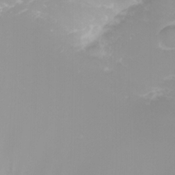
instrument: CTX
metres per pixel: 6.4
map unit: Nhu
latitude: -9.5588
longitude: -79.1026
